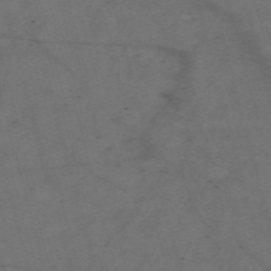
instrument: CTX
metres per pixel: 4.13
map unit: Nve
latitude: -58.9919
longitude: 51.4454
